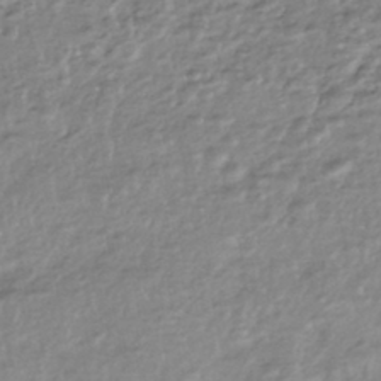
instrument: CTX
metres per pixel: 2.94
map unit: HNhu
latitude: -44.5196
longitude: 97.6533
